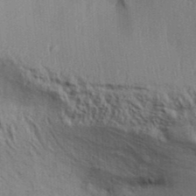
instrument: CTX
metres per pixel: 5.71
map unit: Aa
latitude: 31.4049
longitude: -135.3481
